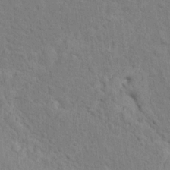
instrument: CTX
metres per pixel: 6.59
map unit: Hto
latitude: 14.0255
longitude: -38.0255
